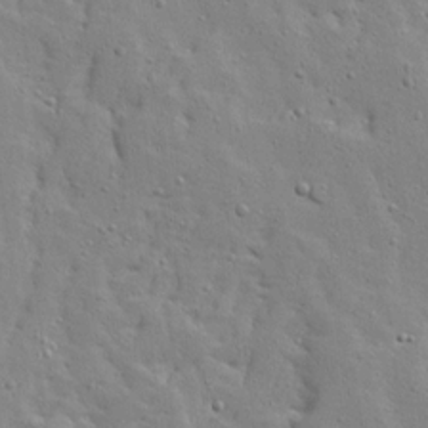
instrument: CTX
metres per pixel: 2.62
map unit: Ave
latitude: 13.2159
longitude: -133.3671
